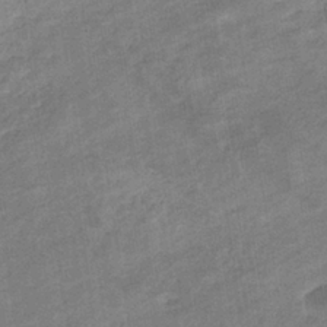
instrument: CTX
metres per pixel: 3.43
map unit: eHb
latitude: -35.9556
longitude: 78.1416
